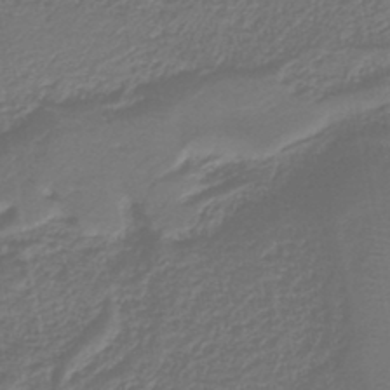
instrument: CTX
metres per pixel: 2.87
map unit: HNb
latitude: -42.4817
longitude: 51.8233
